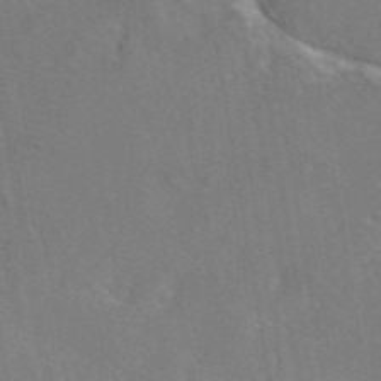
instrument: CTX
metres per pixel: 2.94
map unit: eAb
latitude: 45.7449
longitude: 109.1242
